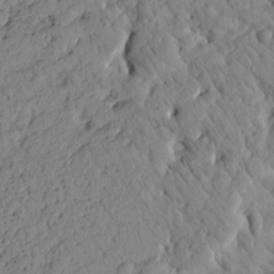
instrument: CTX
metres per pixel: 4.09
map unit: Htu
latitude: 2.3089
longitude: 176.7274
